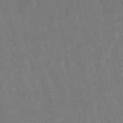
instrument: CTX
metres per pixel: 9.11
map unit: lHb
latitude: -49.2187
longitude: 78.2739
